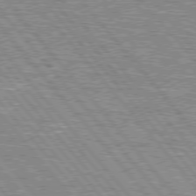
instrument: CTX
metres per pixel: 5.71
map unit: lApd
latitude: 76.0633
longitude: -80.3845
